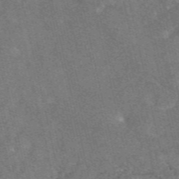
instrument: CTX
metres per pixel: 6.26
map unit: eAb
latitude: 47.1592
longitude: 119.1998
